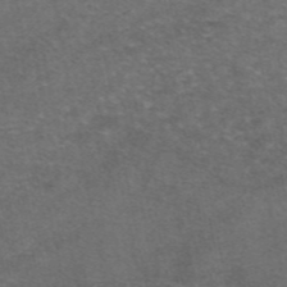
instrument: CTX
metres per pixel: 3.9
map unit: eAb
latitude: 47.0648
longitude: 104.1794
